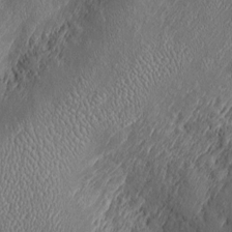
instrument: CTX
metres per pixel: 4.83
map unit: Htu
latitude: -6.7841
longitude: 158.3684
